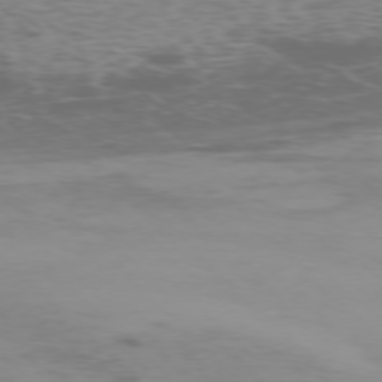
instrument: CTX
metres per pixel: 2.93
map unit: Ap
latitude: -76.4440
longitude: -68.1011
